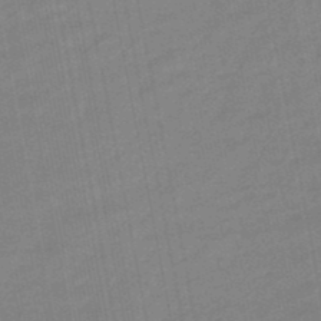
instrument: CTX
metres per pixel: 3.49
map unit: eHb
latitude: -48.1228
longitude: 86.0472
